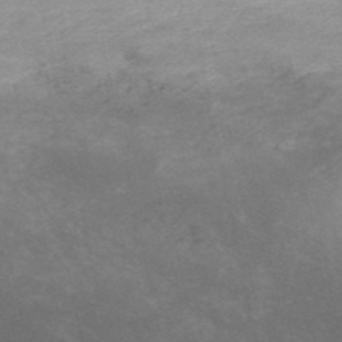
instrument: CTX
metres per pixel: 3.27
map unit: HNb
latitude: -52.6329
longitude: -41.4615
